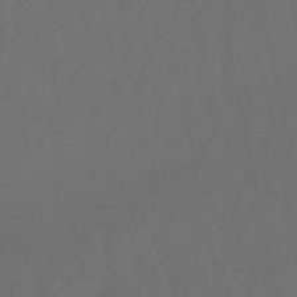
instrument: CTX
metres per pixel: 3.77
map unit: lHb
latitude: -50.8786
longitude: 81.1998
